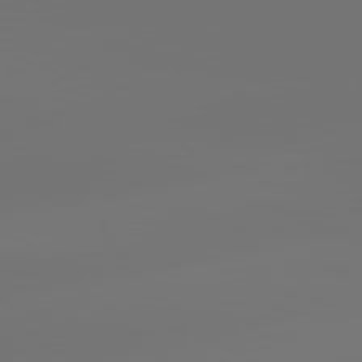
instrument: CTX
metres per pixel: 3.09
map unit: lApd
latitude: 82.0444
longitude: -153.3671
